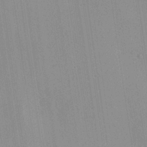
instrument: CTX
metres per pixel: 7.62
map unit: Ave
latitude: 23.4048
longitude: -136.0255
